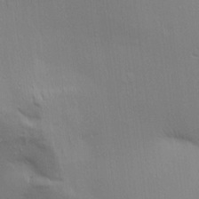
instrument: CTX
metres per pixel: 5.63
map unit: Aa
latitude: 15.0081
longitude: -147.1781
